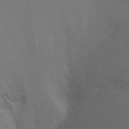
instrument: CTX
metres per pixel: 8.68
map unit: Ht
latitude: -9.1620
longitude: -32.9136
